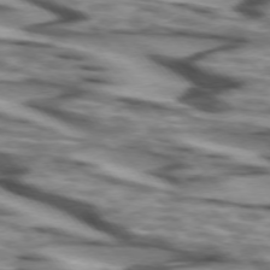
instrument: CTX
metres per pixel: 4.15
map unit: lApd
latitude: 74.4412
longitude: -58.5735
